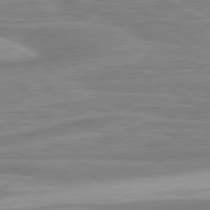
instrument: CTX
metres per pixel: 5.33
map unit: lApd
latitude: 80.6490
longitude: 174.1605
